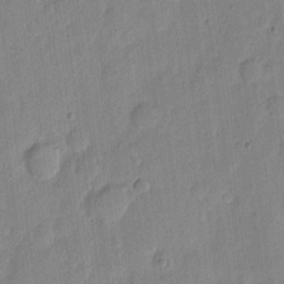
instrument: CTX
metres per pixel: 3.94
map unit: eHh
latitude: 6.3845
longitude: -70.9514
